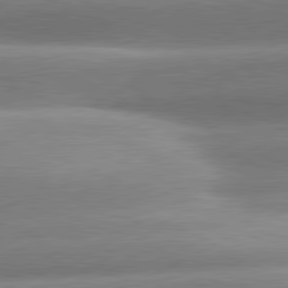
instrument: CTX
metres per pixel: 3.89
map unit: lApd
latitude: 81.0080
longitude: -158.5735
